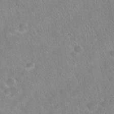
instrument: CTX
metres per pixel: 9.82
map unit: Hto
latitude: 20.8380
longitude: -52.3845
